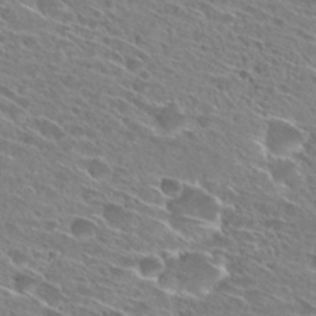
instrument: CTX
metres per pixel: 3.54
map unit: Hto
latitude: 28.0822
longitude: -43.6505
